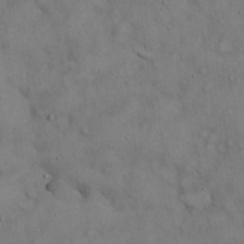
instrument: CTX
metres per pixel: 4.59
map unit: Hto
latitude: 18.8947
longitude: -60.3278
